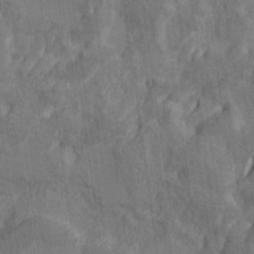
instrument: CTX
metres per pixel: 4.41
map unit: Htu
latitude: -4.0661
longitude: -177.6694
